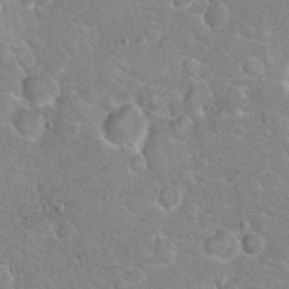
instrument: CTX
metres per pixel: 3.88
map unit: Hto
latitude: 20.8191
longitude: -47.9150
